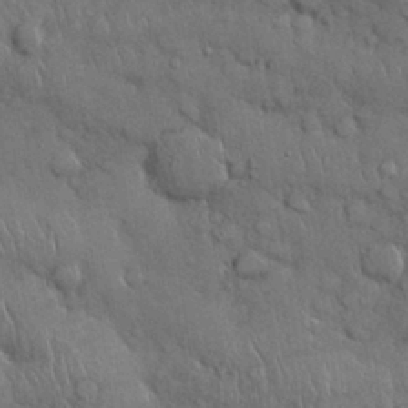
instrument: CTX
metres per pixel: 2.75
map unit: Nhu
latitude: 27.9528
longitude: -68.3090
